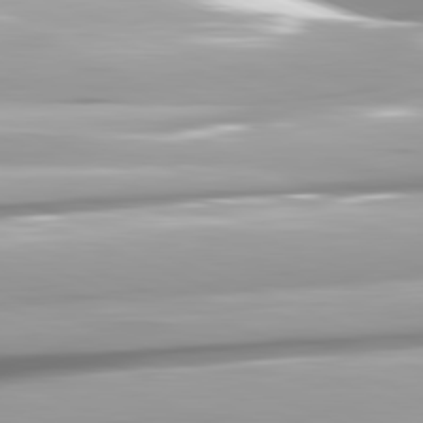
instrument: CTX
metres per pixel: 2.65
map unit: lApd
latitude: 81.8961
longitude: -147.5372
